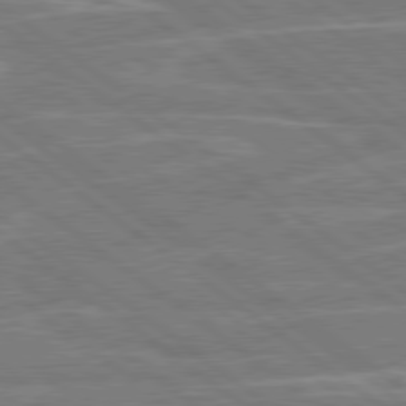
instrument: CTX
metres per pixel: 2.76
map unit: Hpe
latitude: 78.8380
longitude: -129.7261
